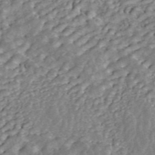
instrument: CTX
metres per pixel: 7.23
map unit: ANa
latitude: 45.3670
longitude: 25.4832
